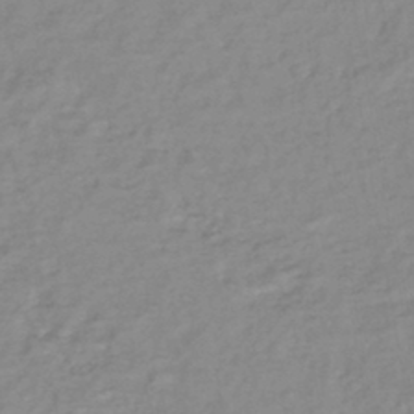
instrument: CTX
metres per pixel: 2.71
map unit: lHb
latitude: -41.6533
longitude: 75.3699
